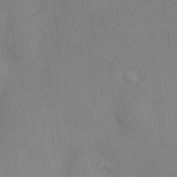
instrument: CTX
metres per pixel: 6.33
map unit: eHh
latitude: -22.7086
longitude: 15.1431
